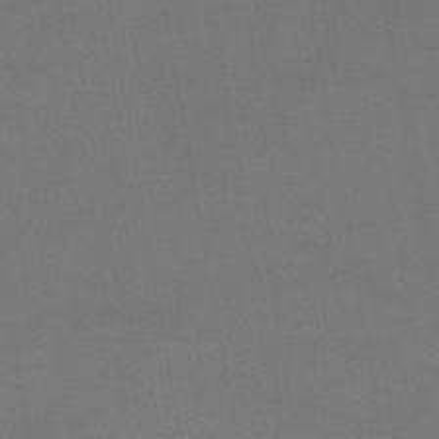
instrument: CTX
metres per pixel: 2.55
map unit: HNhu
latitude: -48.7463
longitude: 99.7289
